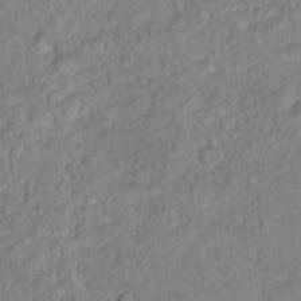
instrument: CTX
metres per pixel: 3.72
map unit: Hto
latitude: 16.9892
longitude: -40.2900
